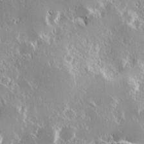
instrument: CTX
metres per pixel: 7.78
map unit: Hve
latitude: 23.6316
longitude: 146.2361
